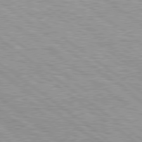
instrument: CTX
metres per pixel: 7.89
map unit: Hpe
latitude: 79.1403
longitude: -154.4223
